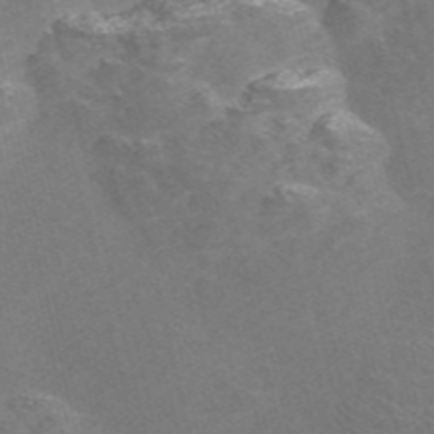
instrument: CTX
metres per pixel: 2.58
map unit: Nve
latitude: -56.5196
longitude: 52.8408
